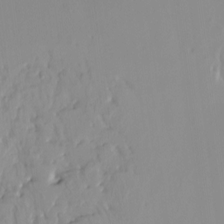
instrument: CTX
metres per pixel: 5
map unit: HNhu
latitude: 2.1955
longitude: 7.7855
